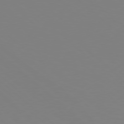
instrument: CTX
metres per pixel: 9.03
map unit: Hpe
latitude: 77.7071
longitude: -174.5168
